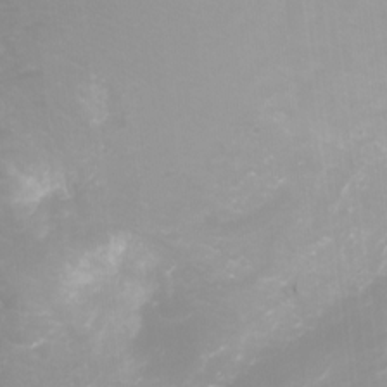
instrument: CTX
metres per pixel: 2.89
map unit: Ht
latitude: -3.1431
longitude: -61.8772
